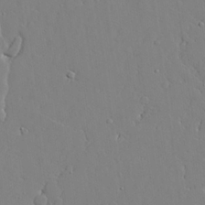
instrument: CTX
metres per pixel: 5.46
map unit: lAvf
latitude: 24.7435
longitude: -110.5357
